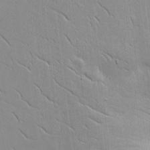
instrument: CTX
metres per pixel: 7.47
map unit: lAvf
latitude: 16.1200
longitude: -125.2914
